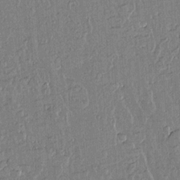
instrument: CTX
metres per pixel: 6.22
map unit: lAvf
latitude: 14.3846
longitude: -125.7638
